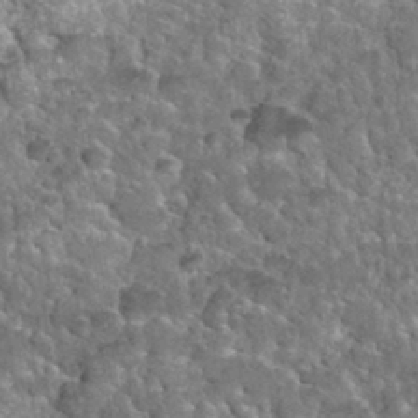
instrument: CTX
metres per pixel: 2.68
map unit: Nhu
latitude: 32.3089
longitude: -52.1766
